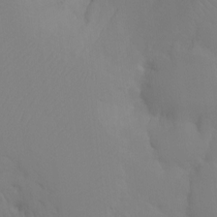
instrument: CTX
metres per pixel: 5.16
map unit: Ht
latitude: -10.0094
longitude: -34.7246
